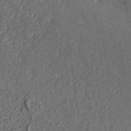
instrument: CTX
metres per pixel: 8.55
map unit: ANa
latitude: 35.8583
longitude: 13.0298
